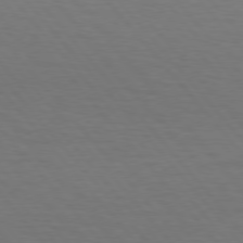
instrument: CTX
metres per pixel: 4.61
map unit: Hpe
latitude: 75.9150
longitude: -131.9340
